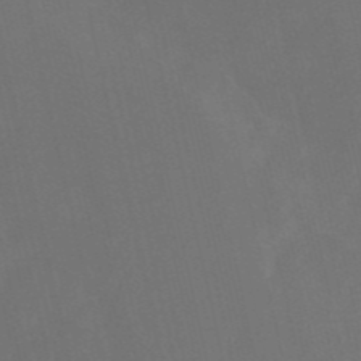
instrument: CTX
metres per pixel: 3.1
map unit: HNb
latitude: -52.5006
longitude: -48.6868
